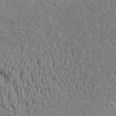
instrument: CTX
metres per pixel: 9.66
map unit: ANa
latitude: 41.0080
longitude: -87.3104
